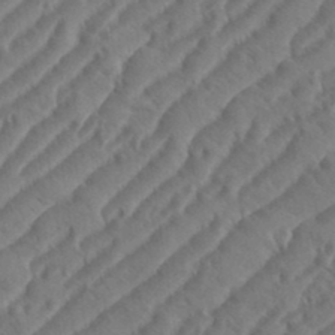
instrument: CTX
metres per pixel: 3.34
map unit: eHh
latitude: 36.6302
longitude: -137.9339
